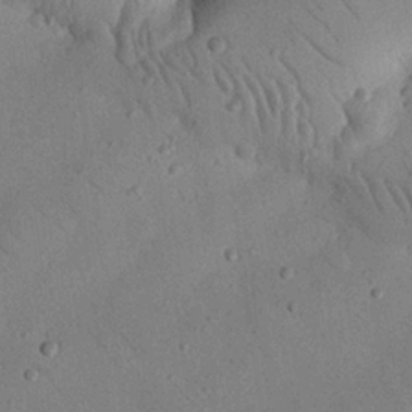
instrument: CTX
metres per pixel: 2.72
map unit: Nhu
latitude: 23.2348
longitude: -74.8191
